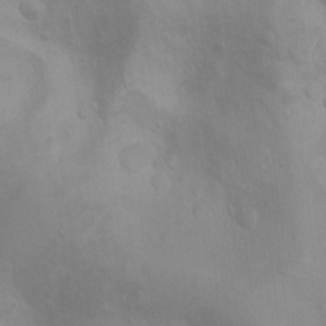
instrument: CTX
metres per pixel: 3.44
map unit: Ht
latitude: 3.7827
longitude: -28.1200
